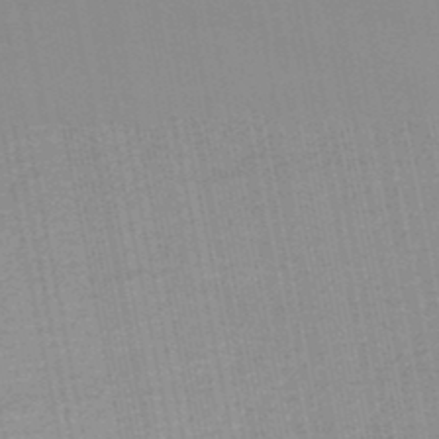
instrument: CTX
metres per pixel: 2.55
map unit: lHb
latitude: -49.1431
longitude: 68.8030
